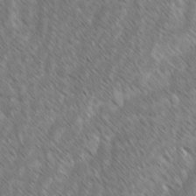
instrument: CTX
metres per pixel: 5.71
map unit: lAvf
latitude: -2.1227
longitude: -114.2522
